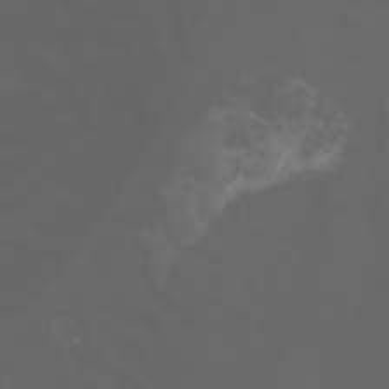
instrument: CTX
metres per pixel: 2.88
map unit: Nhu
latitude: -7.1053
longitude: -85.9339
